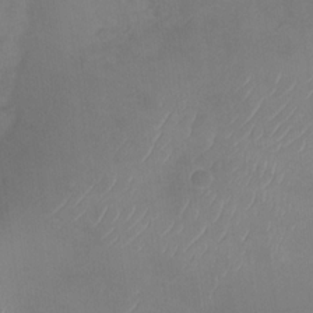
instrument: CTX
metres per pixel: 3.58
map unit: Nhu
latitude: -28.8975
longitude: -63.3104
